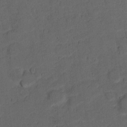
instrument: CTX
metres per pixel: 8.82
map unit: Ht
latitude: 10.7813
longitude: -33.5749
